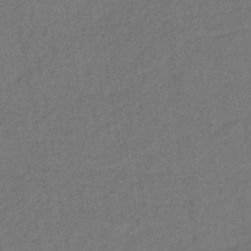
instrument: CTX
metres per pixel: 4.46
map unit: lHb
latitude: -39.2754
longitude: 63.5966
